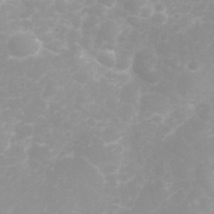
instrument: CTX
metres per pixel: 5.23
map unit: eHh
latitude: 31.4616
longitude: -63.0270
